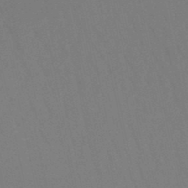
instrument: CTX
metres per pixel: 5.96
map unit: lHb
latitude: -49.7478
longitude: 70.5763
